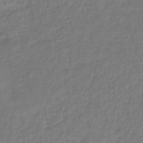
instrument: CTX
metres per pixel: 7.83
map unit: eHb
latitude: -30.9541
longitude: 73.1431
